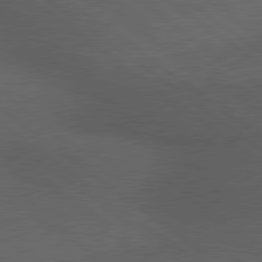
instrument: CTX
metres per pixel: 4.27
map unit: lApd
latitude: 79.7639
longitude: -176.4790
